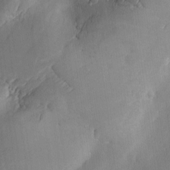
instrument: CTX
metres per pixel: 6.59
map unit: Ave
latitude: -10.5196
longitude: -121.8962
